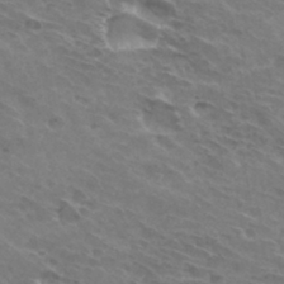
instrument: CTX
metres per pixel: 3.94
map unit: Hto
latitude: 32.4223
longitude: -43.4427
